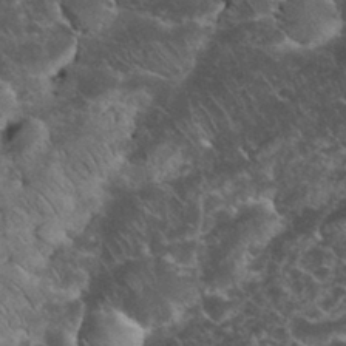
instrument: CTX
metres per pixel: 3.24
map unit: eHh
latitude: 33.9339
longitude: -65.8205
